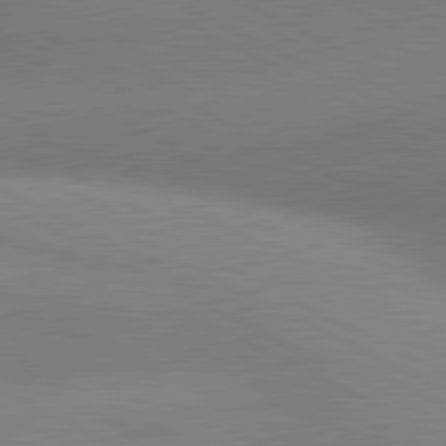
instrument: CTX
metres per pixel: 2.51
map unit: lApd
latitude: 80.7057
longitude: 128.6141
